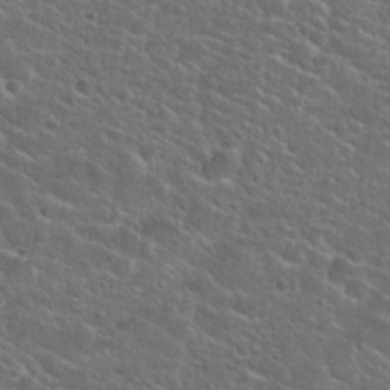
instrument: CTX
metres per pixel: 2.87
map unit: Hto
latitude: 25.1592
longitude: -50.2144
